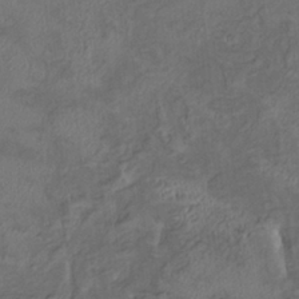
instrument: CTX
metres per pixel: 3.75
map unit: HNhu
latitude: 5.1214
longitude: 13.7856
